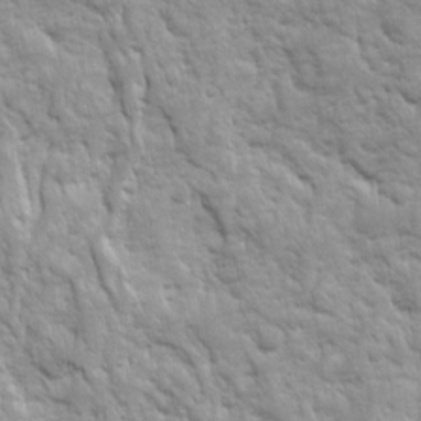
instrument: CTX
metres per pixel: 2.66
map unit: Ave
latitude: 16.2145
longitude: -132.1767
